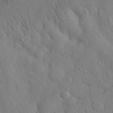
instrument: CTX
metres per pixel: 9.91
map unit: eHh
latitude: 28.1955
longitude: -78.7435
